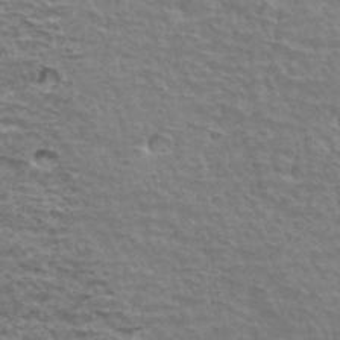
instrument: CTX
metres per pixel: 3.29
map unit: Hto
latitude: 34.1955
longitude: -39.7638
